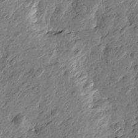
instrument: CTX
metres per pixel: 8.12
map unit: Htu
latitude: -2.6896
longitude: -179.1403
